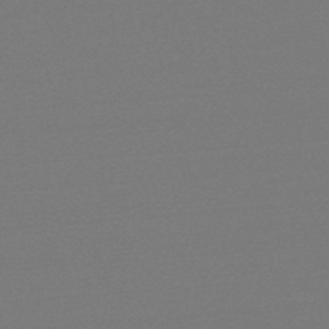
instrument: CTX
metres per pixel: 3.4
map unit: eHb
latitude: -49.5210
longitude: 67.2376
